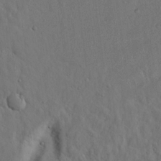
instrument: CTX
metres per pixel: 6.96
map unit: Nhu
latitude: 18.9891
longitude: -76.8947
